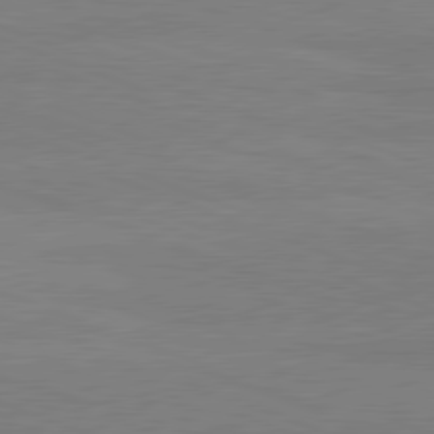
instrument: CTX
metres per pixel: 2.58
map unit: lApd
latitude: 80.9136
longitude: -131.8773
